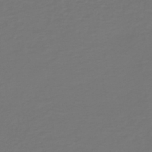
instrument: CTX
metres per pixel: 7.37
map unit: HNb
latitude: -46.9919
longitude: 54.6330
